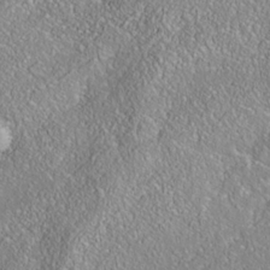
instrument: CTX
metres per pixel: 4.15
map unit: Nhe
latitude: -38.0661
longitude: 138.3307
